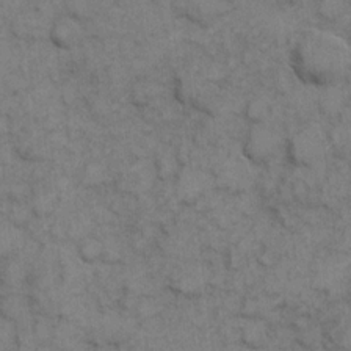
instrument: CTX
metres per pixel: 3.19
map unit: eHh
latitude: 7.6316
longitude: -64.8758
